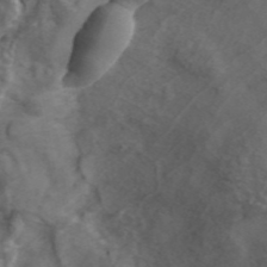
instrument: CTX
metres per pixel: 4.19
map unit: ANa
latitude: 44.2522
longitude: 28.8408
